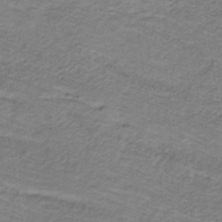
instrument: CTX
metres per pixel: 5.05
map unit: lHb
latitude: -32.2740
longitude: 65.2565
